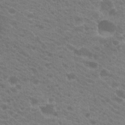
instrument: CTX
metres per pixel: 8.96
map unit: Hto
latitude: 20.7813
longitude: -38.3089
